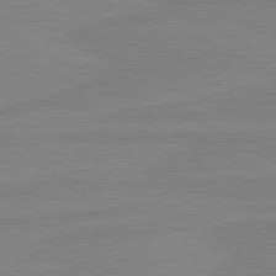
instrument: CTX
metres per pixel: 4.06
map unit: lApd
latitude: 81.3671
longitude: -177.4426
